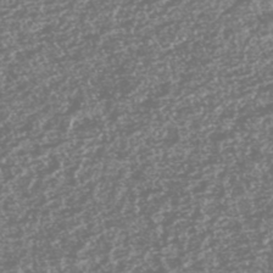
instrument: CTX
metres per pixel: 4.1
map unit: HNhu
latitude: -46.8030
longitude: 31.0297
